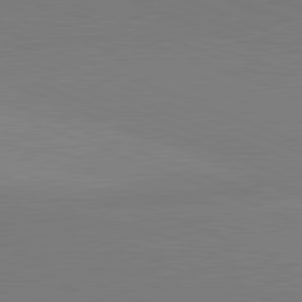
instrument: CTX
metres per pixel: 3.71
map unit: lApd
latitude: 81.9528
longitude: 136.9730
